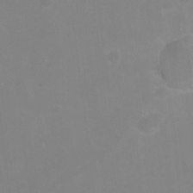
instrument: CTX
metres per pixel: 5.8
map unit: Hto
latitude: -7.4454
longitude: -39.0269
